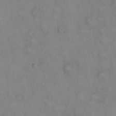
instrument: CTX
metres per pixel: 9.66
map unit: eHh
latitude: 22.5735
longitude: -62.4979
